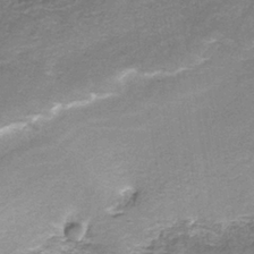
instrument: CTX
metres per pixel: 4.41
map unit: HNb
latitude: -37.3320
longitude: 51.2187
